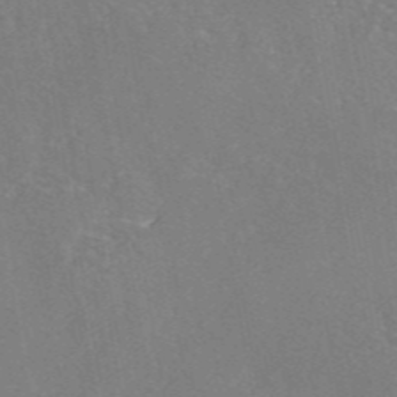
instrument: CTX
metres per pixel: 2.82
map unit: eAb
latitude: 46.0633
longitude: 110.3873
